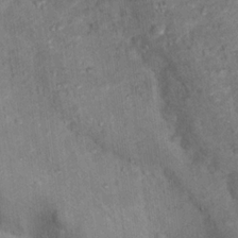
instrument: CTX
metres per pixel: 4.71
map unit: Hto
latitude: 17.9717
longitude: -36.9136
